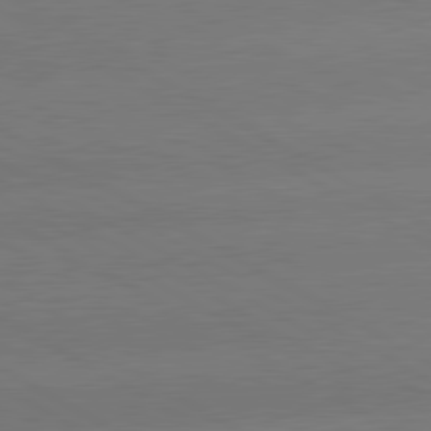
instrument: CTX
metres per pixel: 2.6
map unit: lApd
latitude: 80.6490
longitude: -149.6505
